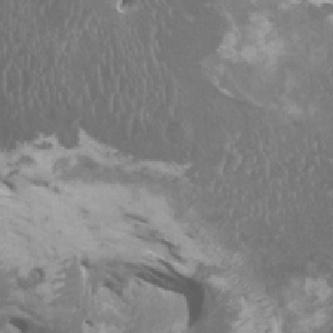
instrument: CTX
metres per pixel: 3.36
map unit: HNhu
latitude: 1.7638
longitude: 3.1242
